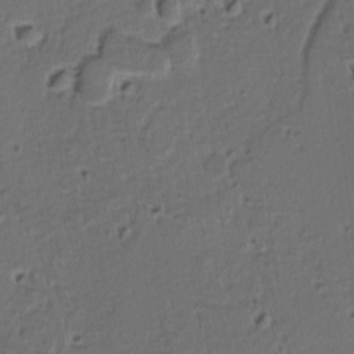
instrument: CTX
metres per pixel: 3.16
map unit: lAvf
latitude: -9.8422
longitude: -119.9150
